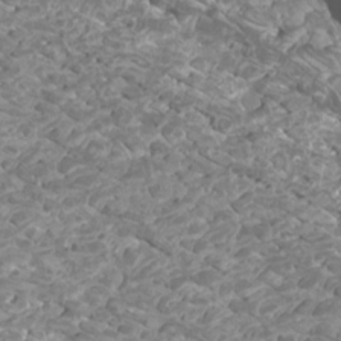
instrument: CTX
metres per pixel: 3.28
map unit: Htu
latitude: 2.3089
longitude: -20.2523
